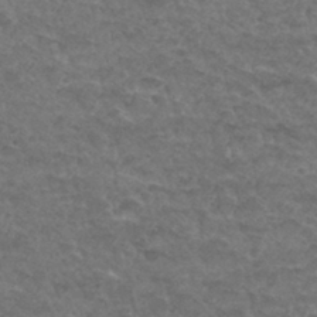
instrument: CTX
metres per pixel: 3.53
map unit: Hto
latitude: 32.4412
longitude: -48.6679
